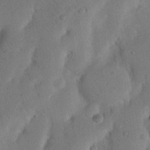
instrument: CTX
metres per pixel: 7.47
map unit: Nhu
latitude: 20.4790
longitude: -74.3656
